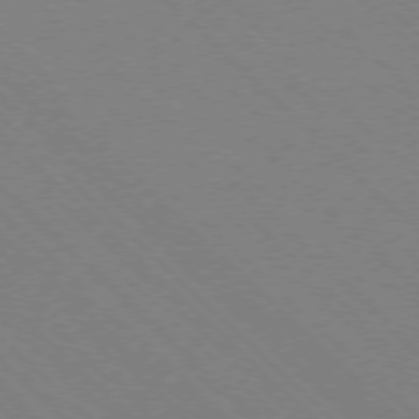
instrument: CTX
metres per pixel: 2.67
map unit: Ap
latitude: -77.2376
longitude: -66.0822
